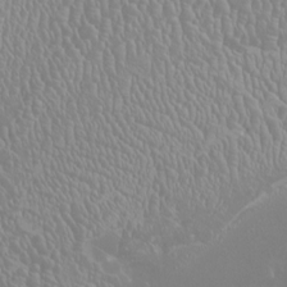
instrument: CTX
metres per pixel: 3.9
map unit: HNhu
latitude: -1.2376
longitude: 0.2740
